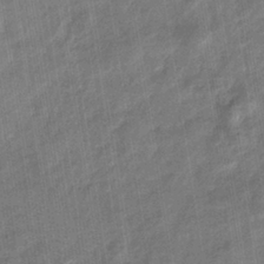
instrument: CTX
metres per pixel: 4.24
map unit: eHb
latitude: -38.0283
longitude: 79.9178
